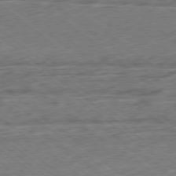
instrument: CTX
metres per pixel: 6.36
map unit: Hpe
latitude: -79.0864
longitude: -15.7261
